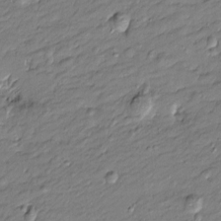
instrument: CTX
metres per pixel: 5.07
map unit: Htu
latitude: -8.4818
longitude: 177.2565
